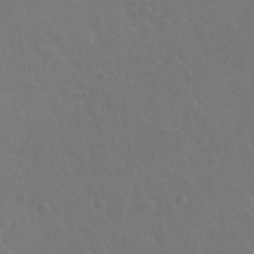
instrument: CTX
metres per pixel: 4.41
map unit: Hto
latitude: -3.2186
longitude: -34.8947
